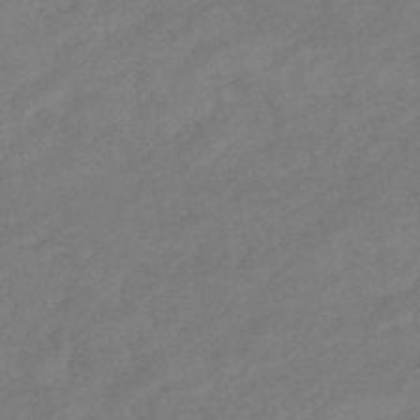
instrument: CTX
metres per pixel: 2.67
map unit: eHb
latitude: -39.7289
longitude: 82.3306
